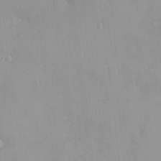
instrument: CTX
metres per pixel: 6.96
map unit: HNhu
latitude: 3.4615
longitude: 6.5574
